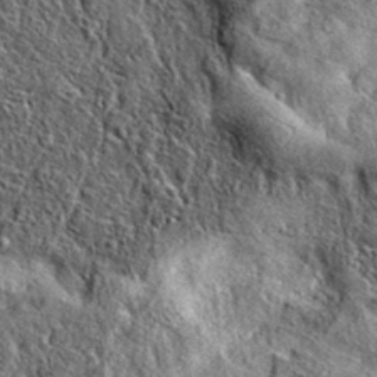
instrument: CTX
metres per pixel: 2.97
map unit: eAb
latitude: 37.3670
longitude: 109.5777
